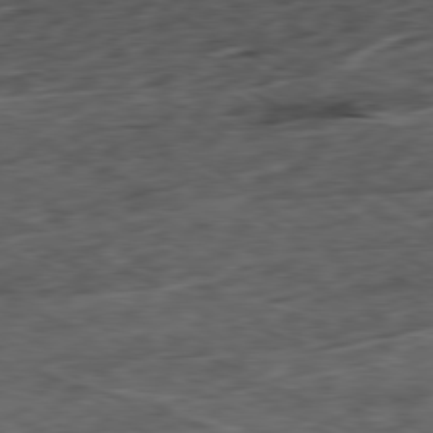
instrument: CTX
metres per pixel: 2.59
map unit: Ap
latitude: -80.4251
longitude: -73.4616
